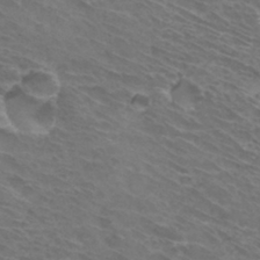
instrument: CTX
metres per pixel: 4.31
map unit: Hto
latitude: 32.1578
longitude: -43.9717
